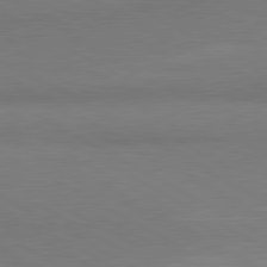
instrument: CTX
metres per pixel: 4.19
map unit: lApd
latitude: 81.1970
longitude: 159.4076
